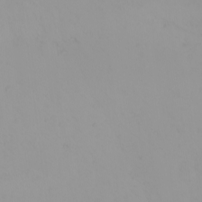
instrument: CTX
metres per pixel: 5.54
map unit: eHh
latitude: -1.4644
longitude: 19.5021
